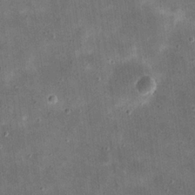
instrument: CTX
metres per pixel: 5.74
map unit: eHh
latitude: 20.8758
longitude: -66.1766
